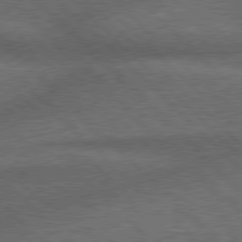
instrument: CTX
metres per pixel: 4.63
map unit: Hpe
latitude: 78.1578
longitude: -158.2334
